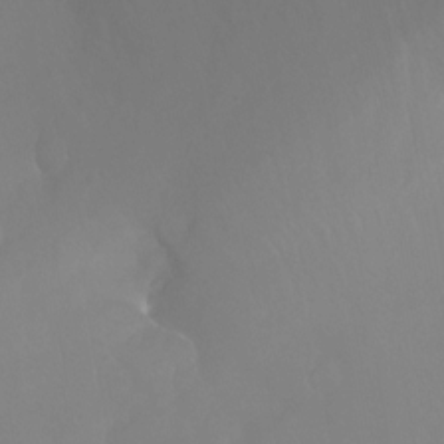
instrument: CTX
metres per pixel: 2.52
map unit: Aa
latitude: -13.2376
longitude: -59.6505
